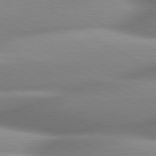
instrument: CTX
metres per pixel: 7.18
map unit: lApd
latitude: 80.2900
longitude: -161.2159
